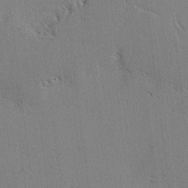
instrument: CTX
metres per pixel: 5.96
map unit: lAvf
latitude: -2.6329
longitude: -108.7624
